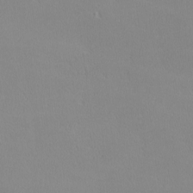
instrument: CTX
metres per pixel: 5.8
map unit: lHvf
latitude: -12.0661
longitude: -99.8394
